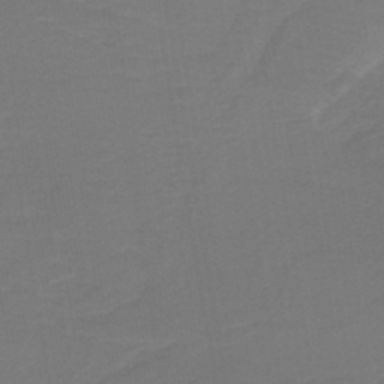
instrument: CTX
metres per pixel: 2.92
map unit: lHb
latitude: -42.7085
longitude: 52.7463
